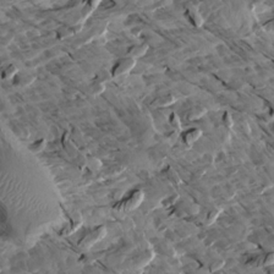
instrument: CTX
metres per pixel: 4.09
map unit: Aa
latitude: 12.9514
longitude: -141.1214
